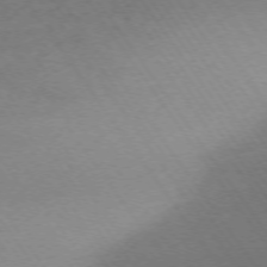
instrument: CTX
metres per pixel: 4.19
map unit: Ap
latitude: -74.8597
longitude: -81.3104
